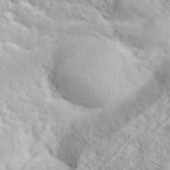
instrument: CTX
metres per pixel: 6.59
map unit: ANa
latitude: 41.9528
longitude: 49.3321
